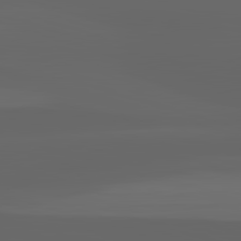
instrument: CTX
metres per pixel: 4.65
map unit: lApd
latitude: 83.0647
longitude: -132.8002
